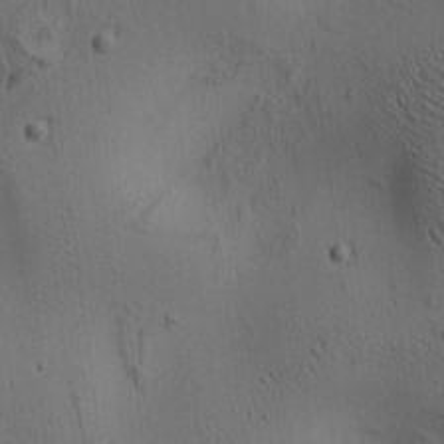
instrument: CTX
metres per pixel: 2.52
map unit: lAa
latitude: 6.3656
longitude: -114.4034
